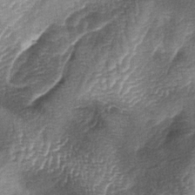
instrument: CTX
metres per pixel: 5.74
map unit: lAa
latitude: -4.8030
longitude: -128.4223
